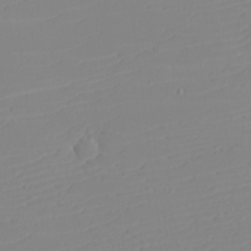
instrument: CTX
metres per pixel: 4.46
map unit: eHh
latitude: -5.9556
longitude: -85.5560
